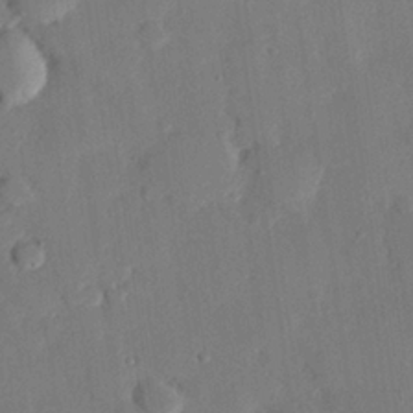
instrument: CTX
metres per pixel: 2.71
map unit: eHh
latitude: 26.8947
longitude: -81.0080
